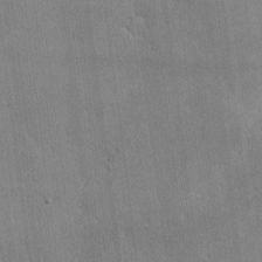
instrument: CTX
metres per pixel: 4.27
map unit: lHvf
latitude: -9.6344
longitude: -101.0081
